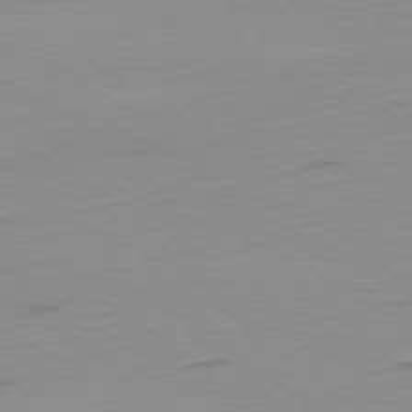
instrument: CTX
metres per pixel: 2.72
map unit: Ap
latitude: -81.3132
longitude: -60.9513
